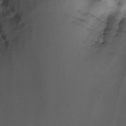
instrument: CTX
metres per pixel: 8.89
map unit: Nhu
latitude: -14.5952
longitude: -54.7246
